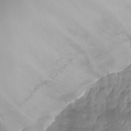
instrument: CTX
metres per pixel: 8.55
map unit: Nhu
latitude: -29.8989
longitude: -71.6127
